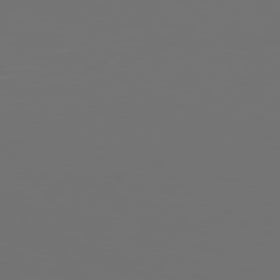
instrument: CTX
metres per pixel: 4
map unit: Hpe
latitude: 76.6679
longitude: -135.5371
